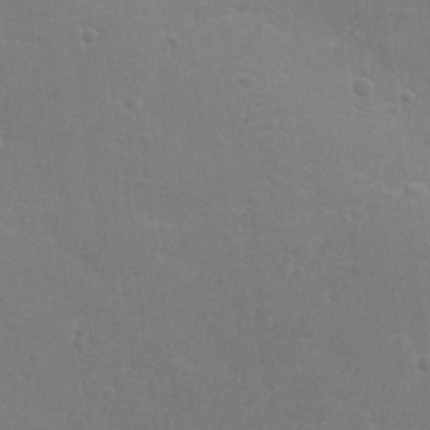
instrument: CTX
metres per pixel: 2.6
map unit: lHvf
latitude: 24.0255
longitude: 141.2565
